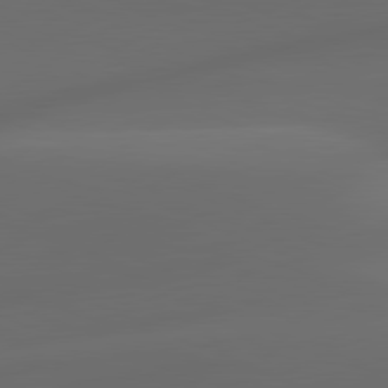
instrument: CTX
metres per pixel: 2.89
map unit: lApd
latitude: 81.2159
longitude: -83.1025
